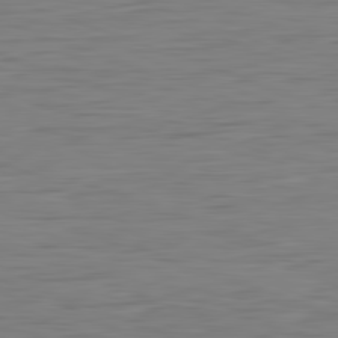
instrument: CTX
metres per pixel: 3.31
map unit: Hpe
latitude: -82.4629
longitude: 7.7477
